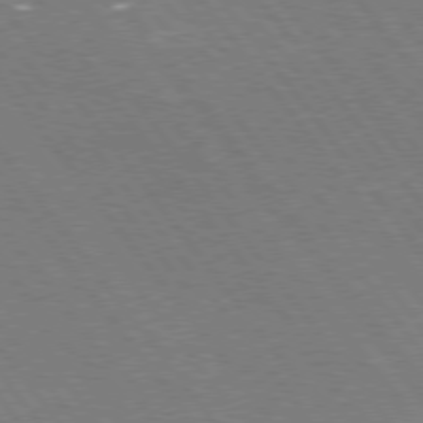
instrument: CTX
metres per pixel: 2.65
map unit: Hpe
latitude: 75.5371
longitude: -157.9528
